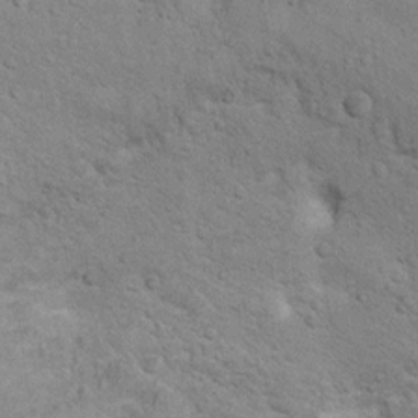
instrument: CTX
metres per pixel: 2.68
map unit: Hto
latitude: 10.9136
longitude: -37.0458
